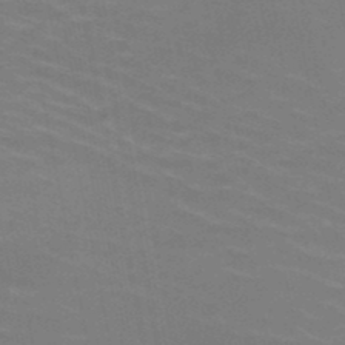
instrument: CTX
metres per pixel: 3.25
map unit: HNb
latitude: -49.4833
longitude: -48.3467
